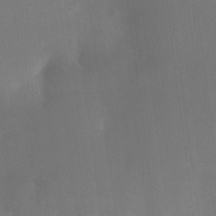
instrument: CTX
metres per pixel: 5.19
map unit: Nhu
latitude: -11.2187
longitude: -40.5923
